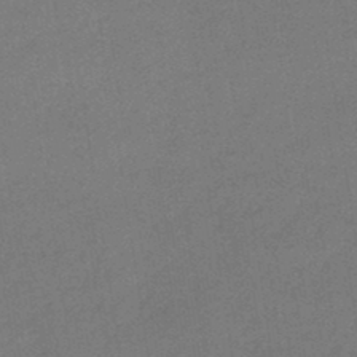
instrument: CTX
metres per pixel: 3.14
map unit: HNhu
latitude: -45.3321
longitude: 90.7652
